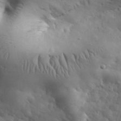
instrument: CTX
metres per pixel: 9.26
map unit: eHh
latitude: 31.2726
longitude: -69.1214
